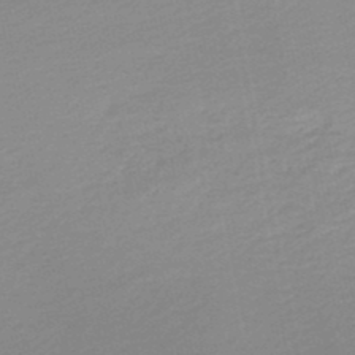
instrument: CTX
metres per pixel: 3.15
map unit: lHb
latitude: -48.3873
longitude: 64.9164
